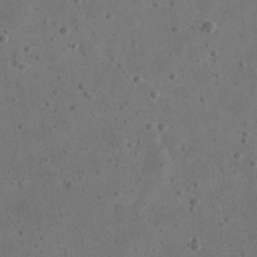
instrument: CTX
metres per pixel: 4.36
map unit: eHh
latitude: 23.2726
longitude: -68.2901
